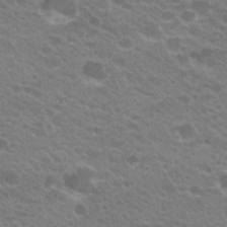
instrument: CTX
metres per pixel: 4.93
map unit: Hto
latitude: 23.7072
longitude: -35.9150
